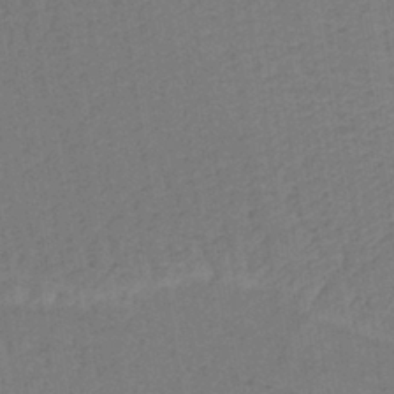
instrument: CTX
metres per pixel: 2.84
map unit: lHb
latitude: -39.1431
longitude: 63.3320
